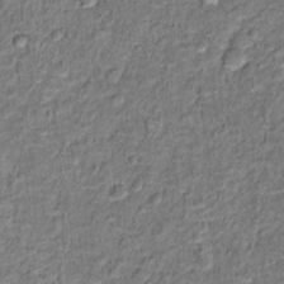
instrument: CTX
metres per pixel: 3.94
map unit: Hto
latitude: 12.4979
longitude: -37.8584
